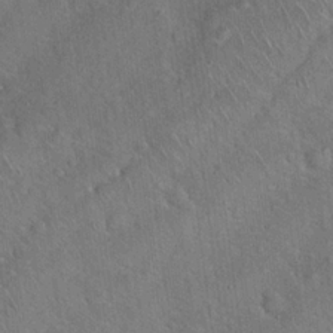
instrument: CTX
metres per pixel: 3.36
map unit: Hto
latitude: 18.9136
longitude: -50.7624
